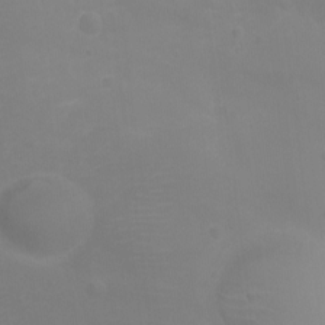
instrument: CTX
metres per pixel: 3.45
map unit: Ht
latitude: -8.0283
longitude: -20.0633
